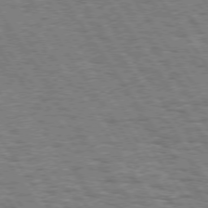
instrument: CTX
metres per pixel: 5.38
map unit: Hpe
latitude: 74.0633
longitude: -138.7246
